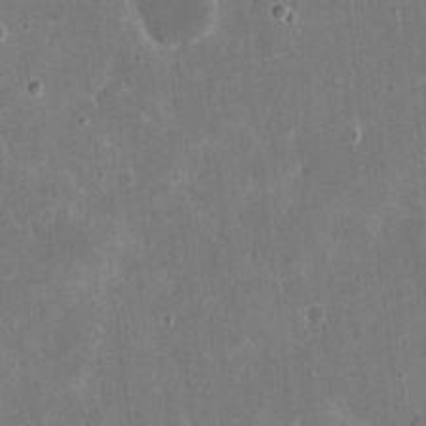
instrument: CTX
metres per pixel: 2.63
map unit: eHh
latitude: 8.2334
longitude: -69.0270
